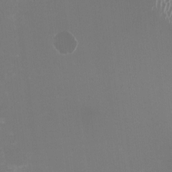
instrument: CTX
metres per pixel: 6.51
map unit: HNhu
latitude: -1.8990
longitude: -3.8016
